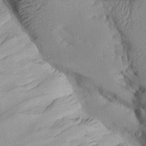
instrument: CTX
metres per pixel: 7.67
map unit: Aa
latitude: 26.9136
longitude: -129.6883
